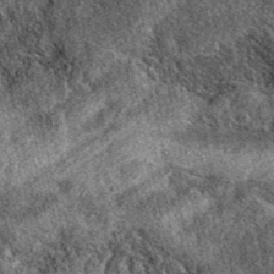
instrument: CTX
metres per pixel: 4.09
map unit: eAb
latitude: 39.0836
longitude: 109.3510
